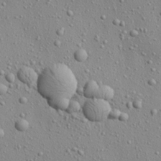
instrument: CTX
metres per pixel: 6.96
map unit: Aa
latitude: 22.4034
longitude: -143.7639
